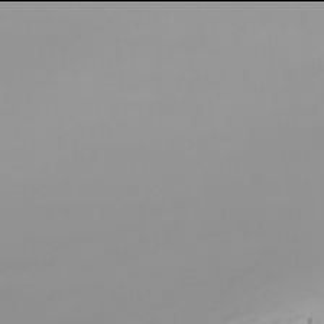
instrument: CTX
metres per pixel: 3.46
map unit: Nhu
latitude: -6.0094
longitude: -96.1767
